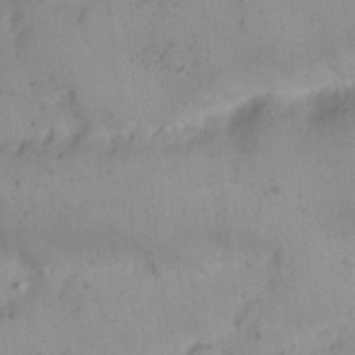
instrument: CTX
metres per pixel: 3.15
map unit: Nhu
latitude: 21.6883
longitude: -70.7057
